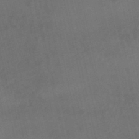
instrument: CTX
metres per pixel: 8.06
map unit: lHb
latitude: -47.7666
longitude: 70.5763
